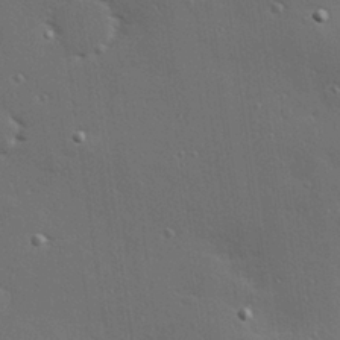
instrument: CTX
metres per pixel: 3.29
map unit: Hve
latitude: 27.4238
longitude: -90.8002
